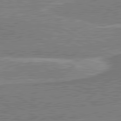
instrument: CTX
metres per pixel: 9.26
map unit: lApd
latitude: 80.9703
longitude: 142.8408
